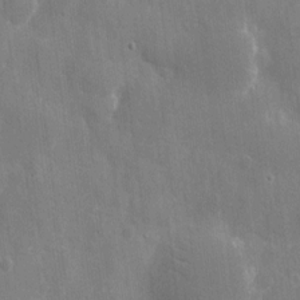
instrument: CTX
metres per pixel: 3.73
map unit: eHh
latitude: 9.4615
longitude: -70.4790
